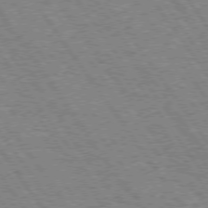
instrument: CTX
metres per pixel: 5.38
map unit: Hpe
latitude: 74.3467
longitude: -139.0080
